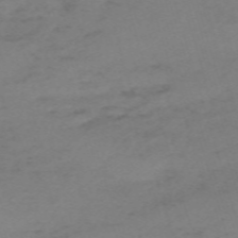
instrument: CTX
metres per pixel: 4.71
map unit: eHh
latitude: -62.1983
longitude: 52.5951
